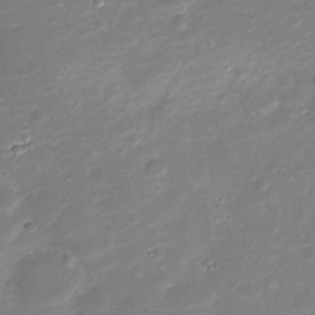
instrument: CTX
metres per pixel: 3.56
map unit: Nve
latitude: -20.5007
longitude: 104.8219
